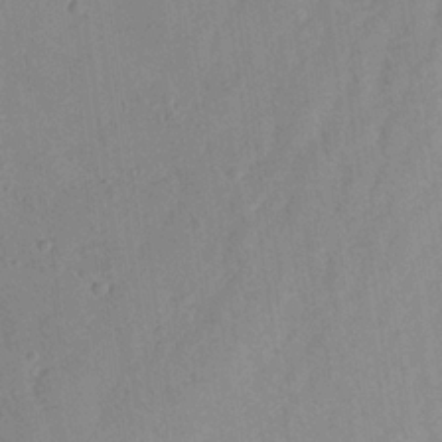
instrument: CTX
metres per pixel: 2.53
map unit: Aa
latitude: 20.0822
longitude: -141.4237
